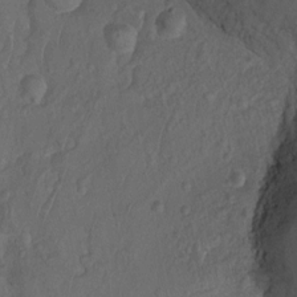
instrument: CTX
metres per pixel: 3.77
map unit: Ht
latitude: -2.4628
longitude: -29.6505
